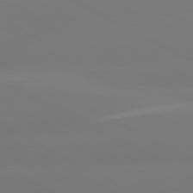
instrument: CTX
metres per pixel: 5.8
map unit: lApd
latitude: 80.7813
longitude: -156.1766
